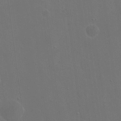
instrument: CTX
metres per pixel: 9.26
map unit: eHh
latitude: 19.8016
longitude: -66.5356
